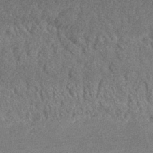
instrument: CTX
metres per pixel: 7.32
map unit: HNhu
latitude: -44.0850
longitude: 94.2172
